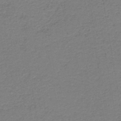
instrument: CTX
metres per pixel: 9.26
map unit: HNb
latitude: -42.6896
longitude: 49.7478
